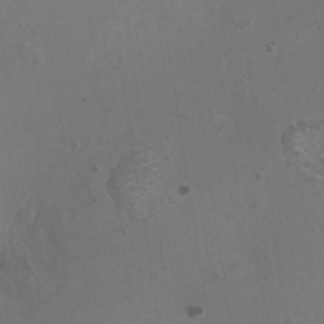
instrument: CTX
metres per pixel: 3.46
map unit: HNhu
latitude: 7.2915
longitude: -0.9136
